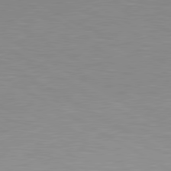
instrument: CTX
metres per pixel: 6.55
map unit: lApd
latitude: 80.1200
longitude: 127.7855
